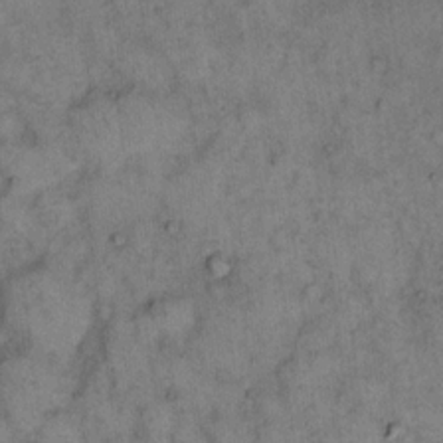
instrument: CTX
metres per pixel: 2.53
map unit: eHh
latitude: 15.8395
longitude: -64.7813
